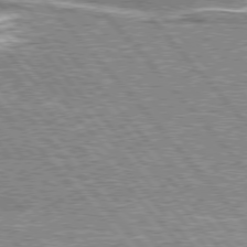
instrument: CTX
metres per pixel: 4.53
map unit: lApd
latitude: 76.3089
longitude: -80.4601
